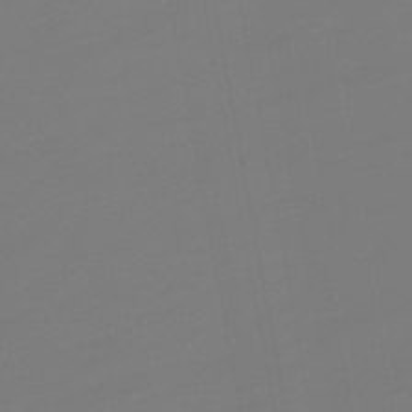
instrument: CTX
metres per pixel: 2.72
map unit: lHb
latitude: -49.8045
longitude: 82.1984
